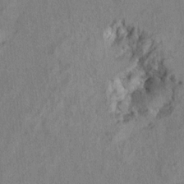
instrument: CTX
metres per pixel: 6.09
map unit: Ht
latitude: 9.0648
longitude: -32.0255
